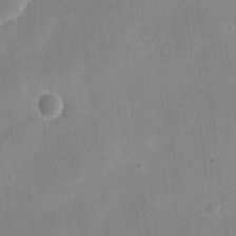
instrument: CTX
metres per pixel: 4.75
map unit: eHh
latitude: 10.6680
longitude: -69.1403
